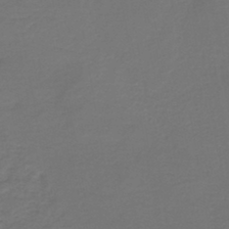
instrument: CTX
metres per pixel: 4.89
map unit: HNb
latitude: -43.4076
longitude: 52.0094
